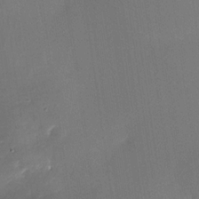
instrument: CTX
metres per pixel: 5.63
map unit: Nhe
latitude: -33.5022
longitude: -117.1592
